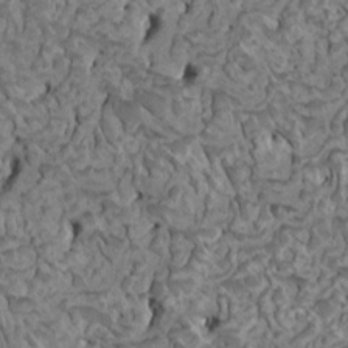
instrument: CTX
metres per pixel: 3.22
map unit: HNhu
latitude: 6.5168
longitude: -1.3859
